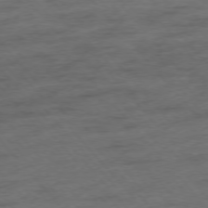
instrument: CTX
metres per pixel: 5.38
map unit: Hpe
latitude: -76.5196
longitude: -12.0255
